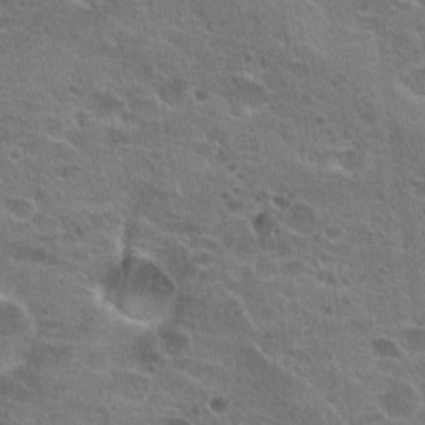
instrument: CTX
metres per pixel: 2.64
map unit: Hto
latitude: 22.6490
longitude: -43.1025
